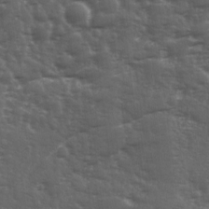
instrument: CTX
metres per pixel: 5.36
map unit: Ave
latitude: 11.6883
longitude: -103.8016
